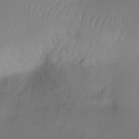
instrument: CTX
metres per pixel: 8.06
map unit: Ht
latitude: -9.6911
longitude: -34.3845
